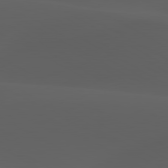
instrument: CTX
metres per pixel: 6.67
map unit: lApd
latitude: 80.1011
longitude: -89.5372
